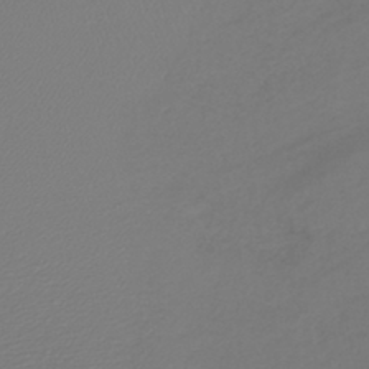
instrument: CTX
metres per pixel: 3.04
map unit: lHb
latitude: -43.3509
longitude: 77.2187
